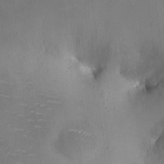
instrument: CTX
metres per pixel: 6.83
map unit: HNhu
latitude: 8.3845
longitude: 9.6533
